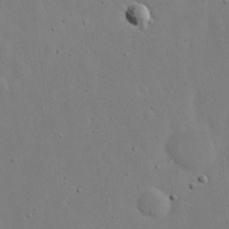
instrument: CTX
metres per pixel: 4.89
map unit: eHh
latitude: 19.1970
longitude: -71.7261
